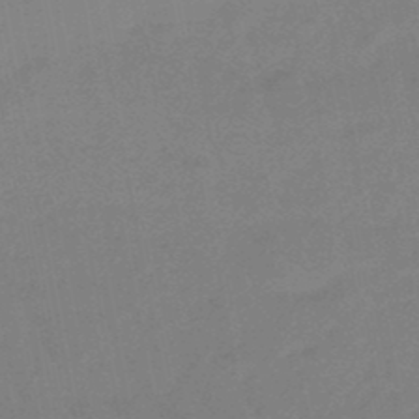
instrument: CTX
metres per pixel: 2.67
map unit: lHb
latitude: -47.2754
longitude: 80.2740
